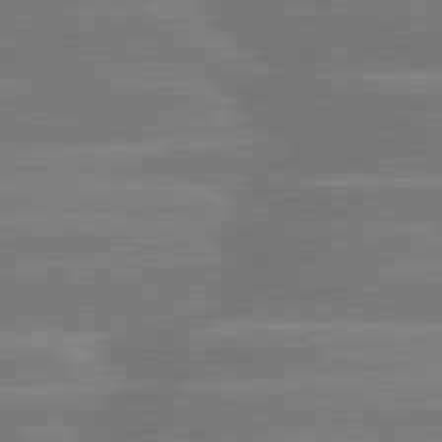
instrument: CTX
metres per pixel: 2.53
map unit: lApd
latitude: 80.3845
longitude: -131.0648
